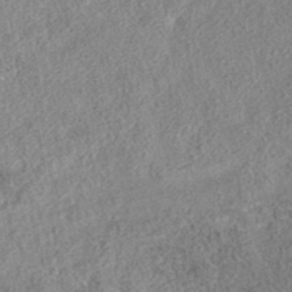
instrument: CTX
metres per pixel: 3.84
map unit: eAb
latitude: 35.6694
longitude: 107.1620
